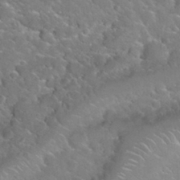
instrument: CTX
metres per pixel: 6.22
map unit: Nhu
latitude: 30.1389
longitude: -52.7435
